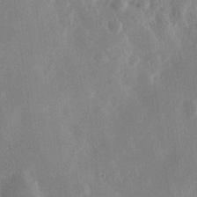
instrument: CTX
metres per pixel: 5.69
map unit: Hve
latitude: 19.9150
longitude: 150.3117
